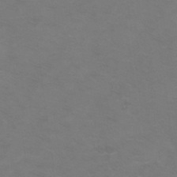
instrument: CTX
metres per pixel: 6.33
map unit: Ht
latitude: 1.6882
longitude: -32.9325
